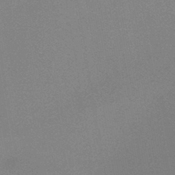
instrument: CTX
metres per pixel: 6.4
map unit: HNb
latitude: -44.3306
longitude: -40.5923
